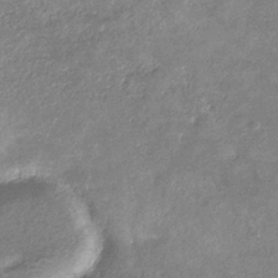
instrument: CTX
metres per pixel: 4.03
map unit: eHb
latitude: -33.8423
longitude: 73.7288
